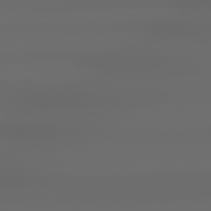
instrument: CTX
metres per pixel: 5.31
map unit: lApd
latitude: 78.8947
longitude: -135.9150
